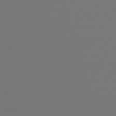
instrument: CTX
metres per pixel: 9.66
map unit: lHb
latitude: -47.7099
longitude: 62.1228
